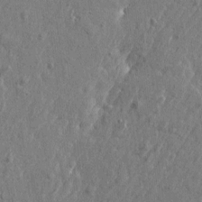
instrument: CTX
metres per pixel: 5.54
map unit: Htu
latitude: -5.0675
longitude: 179.6155
